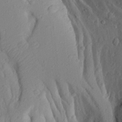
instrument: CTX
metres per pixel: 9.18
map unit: Aa
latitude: 26.1767
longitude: -147.2159
